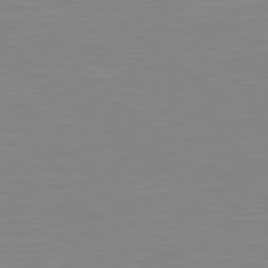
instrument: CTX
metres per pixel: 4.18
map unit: Hpe
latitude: 78.9514
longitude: -173.2914
